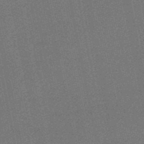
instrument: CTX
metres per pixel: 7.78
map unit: eHb
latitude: -50.5952
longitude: 79.2565
